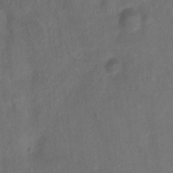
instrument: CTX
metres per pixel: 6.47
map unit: Ht
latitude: 0.5545
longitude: -34.4412
